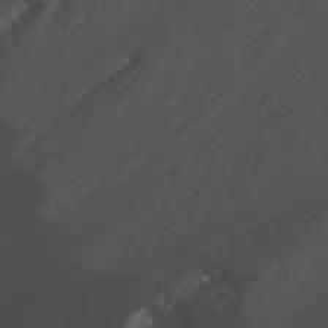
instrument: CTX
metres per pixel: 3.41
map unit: Nhu
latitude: -8.4629
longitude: -84.0255
